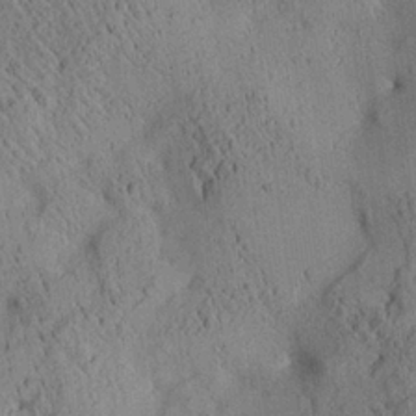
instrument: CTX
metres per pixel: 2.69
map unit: Aa
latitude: 25.2537
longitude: -133.7828
